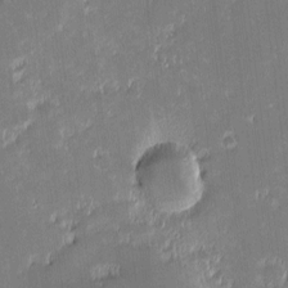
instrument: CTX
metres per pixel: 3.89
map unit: eHh
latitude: -2.5006
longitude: -85.5749
